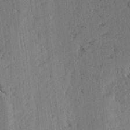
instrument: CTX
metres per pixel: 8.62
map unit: lAvf
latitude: -4.2550
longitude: -113.8583
